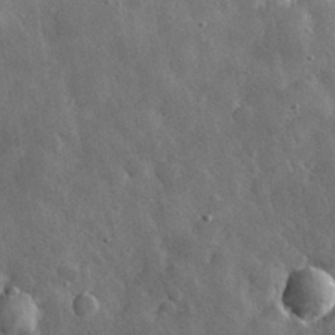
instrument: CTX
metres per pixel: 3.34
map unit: lHvf
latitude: 33.3860
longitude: -87.0080
